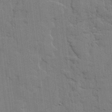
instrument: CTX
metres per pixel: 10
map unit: lHvf
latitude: 17.6505
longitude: -113.3293
